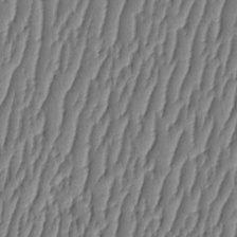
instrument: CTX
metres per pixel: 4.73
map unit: HNhu
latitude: -3.4643
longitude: 13.8611
